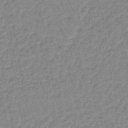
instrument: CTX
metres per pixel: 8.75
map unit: eHb
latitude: -44.7841
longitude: 80.6519
